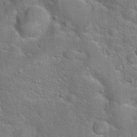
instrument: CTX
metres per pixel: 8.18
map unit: Hto
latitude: 19.4426
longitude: -51.3103
